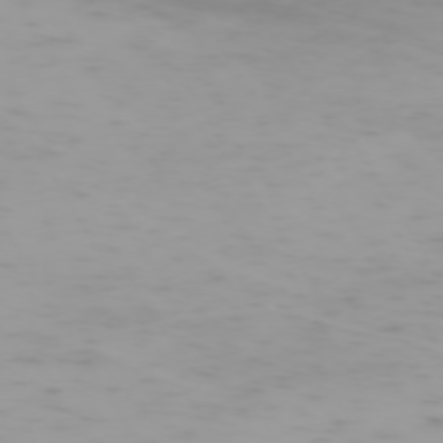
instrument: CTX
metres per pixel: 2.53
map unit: Hpe
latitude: -73.9745
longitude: 4.4062
